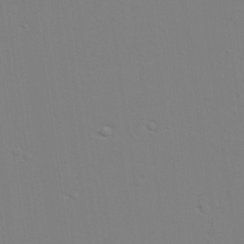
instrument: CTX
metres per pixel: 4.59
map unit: lAvf
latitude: 28.4223
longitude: -109.6127
